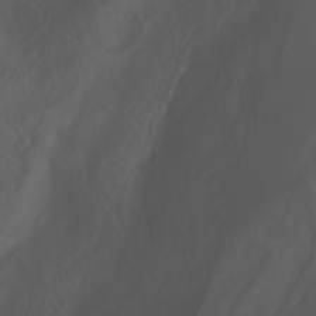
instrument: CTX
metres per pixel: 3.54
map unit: Ht
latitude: -0.7086
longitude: -45.8961
